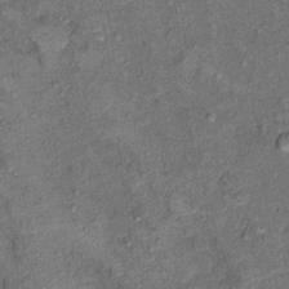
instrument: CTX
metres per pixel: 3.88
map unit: Ht
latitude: 9.3671
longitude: -37.4237
